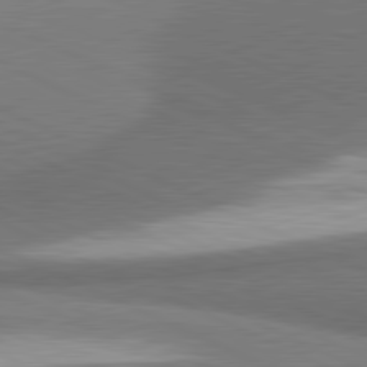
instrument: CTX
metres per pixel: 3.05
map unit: lApd
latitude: 81.4048
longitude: 164.3307
